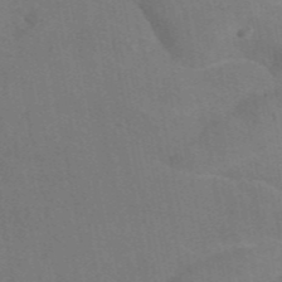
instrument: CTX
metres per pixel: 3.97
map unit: eAb
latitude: 45.7072
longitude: 115.5966
